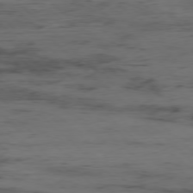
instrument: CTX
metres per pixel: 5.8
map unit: Hpe
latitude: -77.7100
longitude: 11.9745
